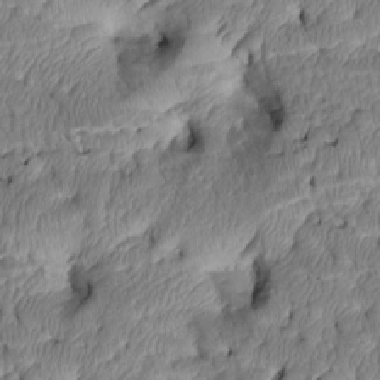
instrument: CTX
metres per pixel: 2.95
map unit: Htu
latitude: 3.4993
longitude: 149.3510
